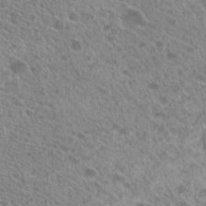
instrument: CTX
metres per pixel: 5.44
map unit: Hto
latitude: 21.4616
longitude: -34.4601
